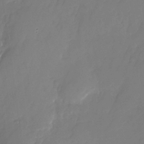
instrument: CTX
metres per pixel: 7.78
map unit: Nhu
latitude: -26.0661
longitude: -71.0269
